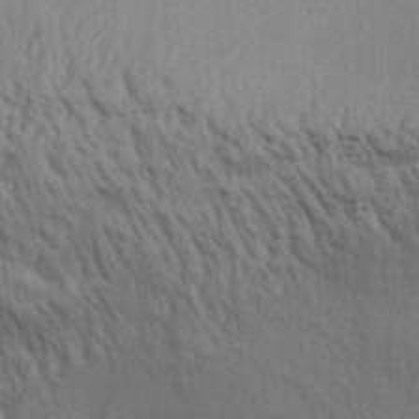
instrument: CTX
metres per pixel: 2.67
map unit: Aa
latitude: 31.8773
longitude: -135.2537
